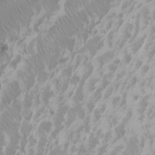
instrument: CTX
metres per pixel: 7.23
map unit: Htu
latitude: -6.1417
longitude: -72.2145
